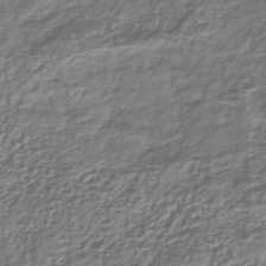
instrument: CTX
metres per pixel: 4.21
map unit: lHb
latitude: -39.7667
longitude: 71.5966
